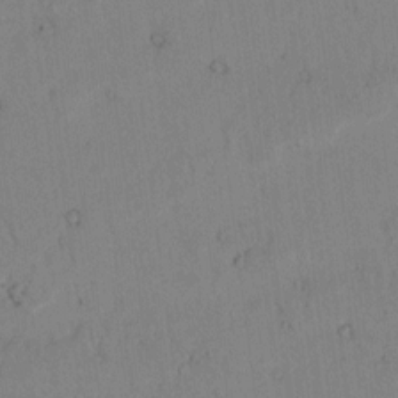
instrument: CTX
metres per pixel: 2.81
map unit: lAvf
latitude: 8.2901
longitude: 169.6532
